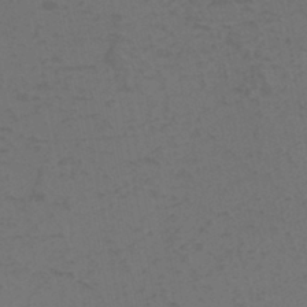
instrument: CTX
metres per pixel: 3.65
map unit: eHh
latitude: -42.7085
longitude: -31.3671
